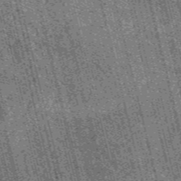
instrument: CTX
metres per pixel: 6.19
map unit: HNb
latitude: -55.7667
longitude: -43.4993
